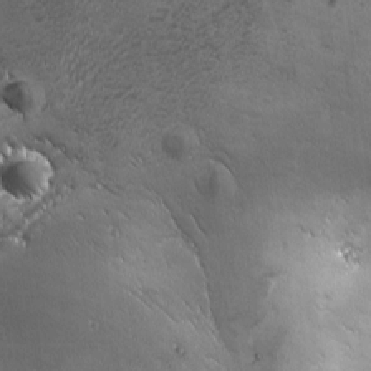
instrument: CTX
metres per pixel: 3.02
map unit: Ave
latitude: -7.7477
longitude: -121.7261
